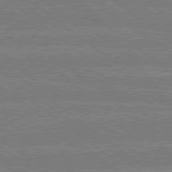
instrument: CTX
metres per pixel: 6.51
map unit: Hpe
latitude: 78.9325
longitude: -160.7624
